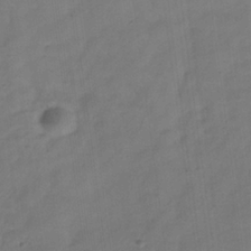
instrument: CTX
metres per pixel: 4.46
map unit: Hve
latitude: -32.7275
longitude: 92.5952
